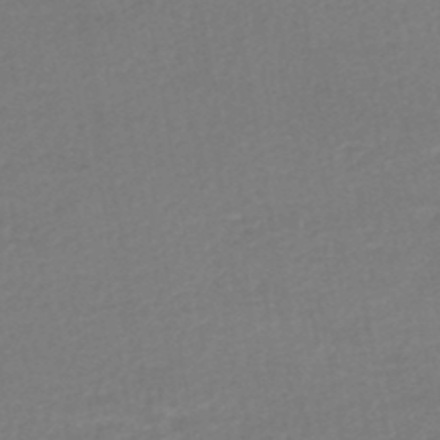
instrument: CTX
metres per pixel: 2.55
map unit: HNhu
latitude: -48.1228
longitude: 99.7477
